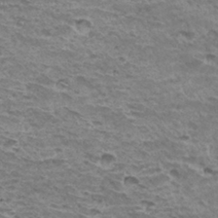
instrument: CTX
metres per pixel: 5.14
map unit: Hto
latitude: 32.2711
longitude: -40.2333
